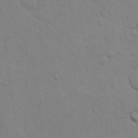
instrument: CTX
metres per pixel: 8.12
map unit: eHh
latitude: 16.1767
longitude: -66.6112
